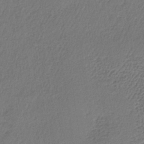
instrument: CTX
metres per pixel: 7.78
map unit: lHb
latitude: -35.1809
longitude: 63.6533
